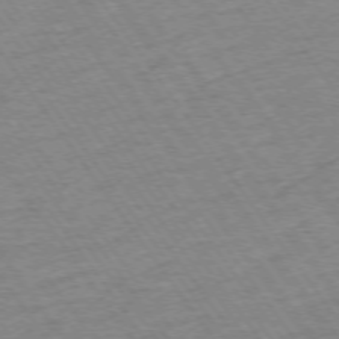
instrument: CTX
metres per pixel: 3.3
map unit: Ap
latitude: -74.8786
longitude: -84.0444
